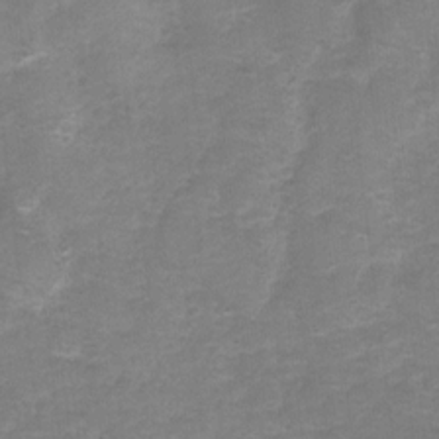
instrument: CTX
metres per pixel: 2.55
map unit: Hto
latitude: 5.5938
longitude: -31.3860
